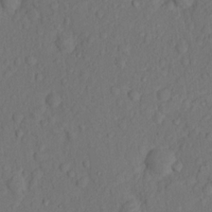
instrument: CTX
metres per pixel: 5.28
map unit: Nhu
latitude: 13.5938
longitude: -29.4804
